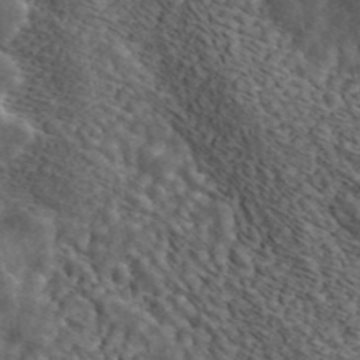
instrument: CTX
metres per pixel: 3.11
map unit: ANa
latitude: 44.7813
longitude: 39.5588
